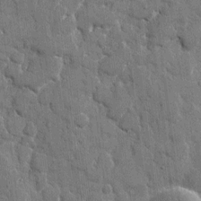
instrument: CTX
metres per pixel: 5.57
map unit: eHh
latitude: 8.6302
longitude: -67.4237
